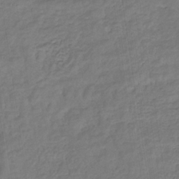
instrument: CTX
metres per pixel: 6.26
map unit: eHb
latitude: -32.6897
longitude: 73.2187
